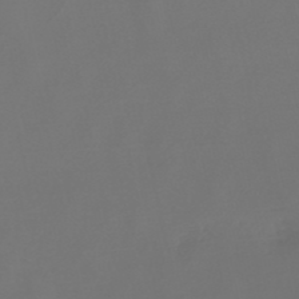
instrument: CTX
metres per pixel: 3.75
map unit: lHb
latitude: -47.7666
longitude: 72.6896
